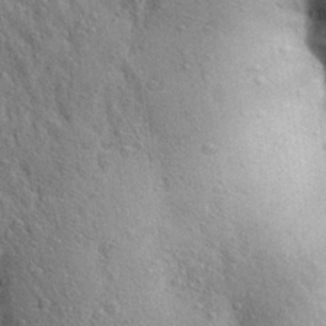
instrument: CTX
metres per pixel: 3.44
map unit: Aa
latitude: 28.5357
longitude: -148.4223
